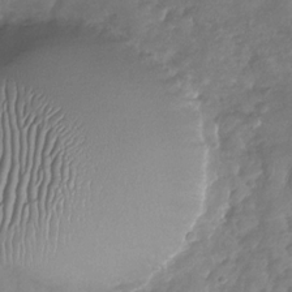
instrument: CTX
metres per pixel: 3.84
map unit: Nhu
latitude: -30.2739
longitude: -59.8205
